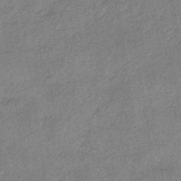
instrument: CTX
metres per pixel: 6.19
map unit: lHb
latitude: -34.6518
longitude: 68.7085
